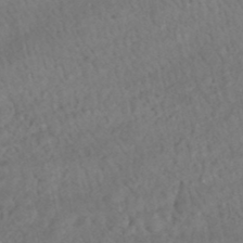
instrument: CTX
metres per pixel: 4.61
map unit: HNhu
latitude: -48.1228
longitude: 102.2551
